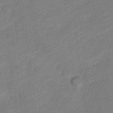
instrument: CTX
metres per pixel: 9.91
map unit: Nve
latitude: -19.4454
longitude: 107.3510
